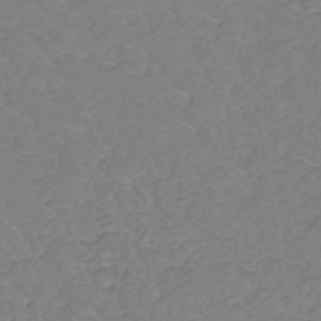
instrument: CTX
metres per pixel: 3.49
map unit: lHb
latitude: -30.9919
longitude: 65.1054
